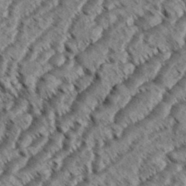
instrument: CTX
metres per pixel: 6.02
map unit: eHh
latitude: 36.2334
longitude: -138.4790
